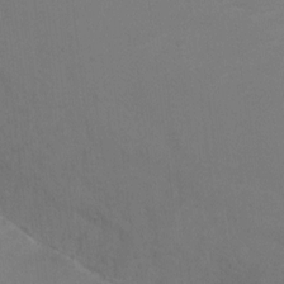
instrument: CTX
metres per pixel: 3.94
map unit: Ht
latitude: 1.2537
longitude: -33.5371
